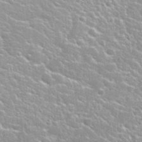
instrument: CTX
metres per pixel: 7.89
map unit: Nhu
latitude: 31.5371
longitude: -50.5545
